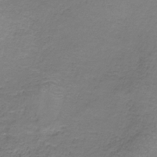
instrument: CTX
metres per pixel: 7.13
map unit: HNb
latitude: -36.2550
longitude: 53.6344
